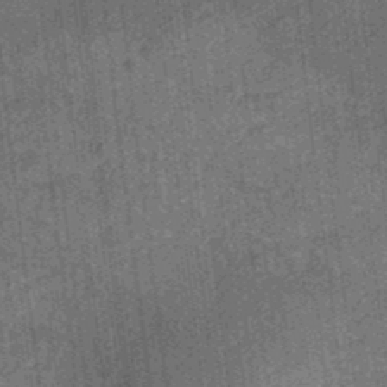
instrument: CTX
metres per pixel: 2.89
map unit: eHb
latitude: -34.9731
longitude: 79.1620
